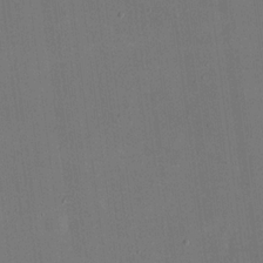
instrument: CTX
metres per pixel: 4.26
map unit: eHh
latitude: 19.4426
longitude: -69.6883
